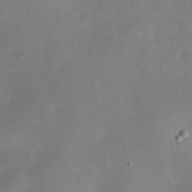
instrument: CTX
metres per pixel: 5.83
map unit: eHh
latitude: 25.2348
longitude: -67.8583
